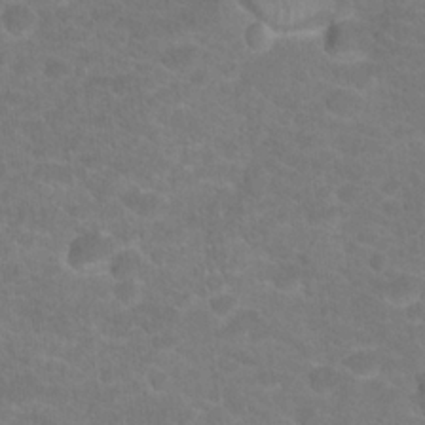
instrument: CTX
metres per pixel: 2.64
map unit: Hto
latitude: 18.9891
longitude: -37.9339
